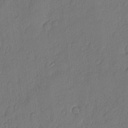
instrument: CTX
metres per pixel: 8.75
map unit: eHh
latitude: 4.7813
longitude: -75.6505
